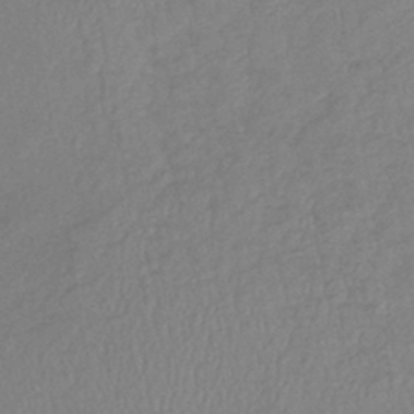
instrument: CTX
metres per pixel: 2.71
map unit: lHb
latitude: -40.0850
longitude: 72.8219
